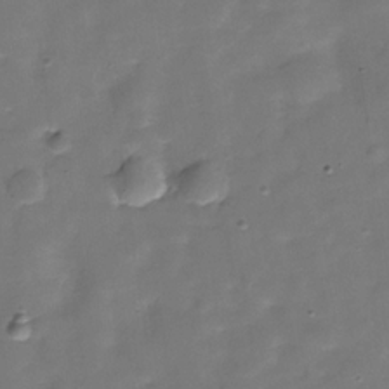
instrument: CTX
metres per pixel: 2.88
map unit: Hve
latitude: -30.5007
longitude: 93.1431
